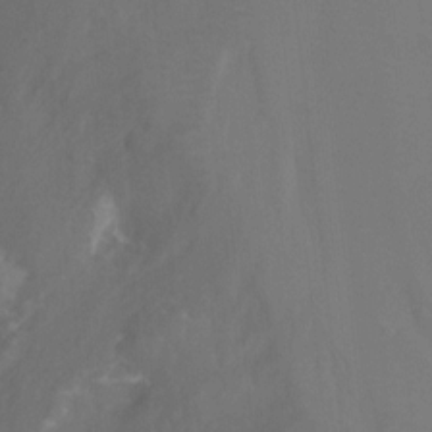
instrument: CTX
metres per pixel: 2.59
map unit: Nhu
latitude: -12.6896
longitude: -65.6505
